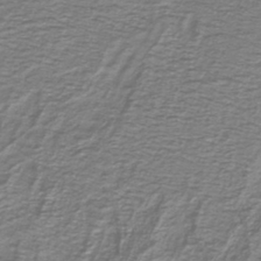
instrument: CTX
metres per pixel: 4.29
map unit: lHb
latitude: -41.0108
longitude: 55.1620
